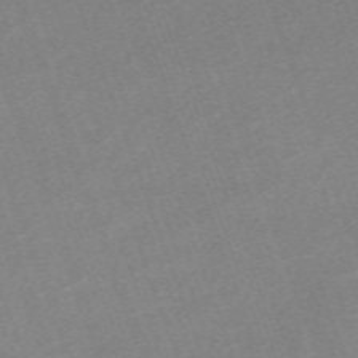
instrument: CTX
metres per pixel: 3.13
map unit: eHh
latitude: -64.7463
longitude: 50.8597
